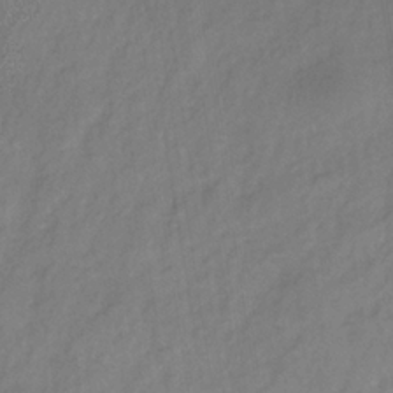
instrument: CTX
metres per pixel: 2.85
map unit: lHb
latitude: -35.0864
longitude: 71.1431
